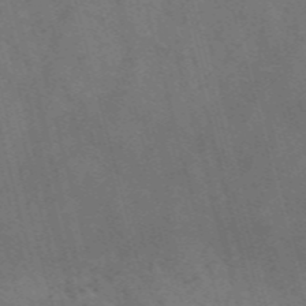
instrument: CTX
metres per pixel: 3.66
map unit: Nve
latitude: -58.6707
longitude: 66.5763
